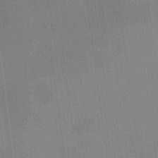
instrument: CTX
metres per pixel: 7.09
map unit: Ht
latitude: -15.4833
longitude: -51.6882
